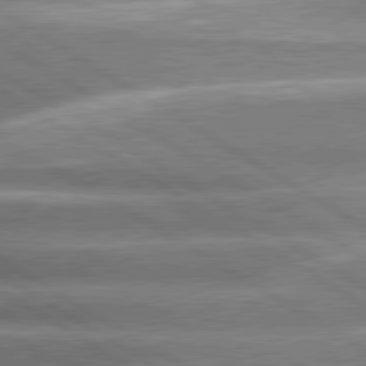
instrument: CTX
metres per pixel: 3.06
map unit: lApd
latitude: 80.5357
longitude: -136.4601
